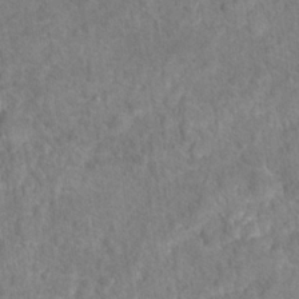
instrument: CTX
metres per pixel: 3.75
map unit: Hto
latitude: 17.1403
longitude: -41.8016
